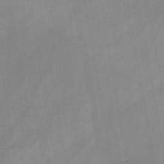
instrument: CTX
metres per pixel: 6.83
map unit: HNb
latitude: -45.4832
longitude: -38.6490
